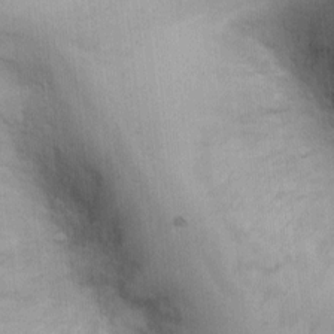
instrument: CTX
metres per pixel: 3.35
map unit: Ht
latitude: -2.2739
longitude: -14.9325
